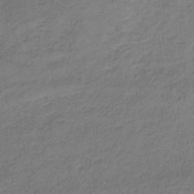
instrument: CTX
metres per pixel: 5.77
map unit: lHb
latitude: -33.0487
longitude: 68.8219
